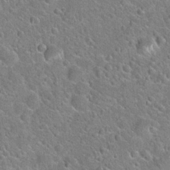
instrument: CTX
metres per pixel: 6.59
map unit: Hto
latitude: 20.9136
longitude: -51.1214
